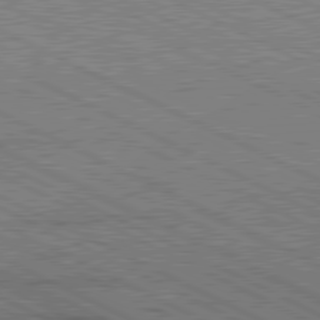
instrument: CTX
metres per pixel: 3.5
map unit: lApd
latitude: 80.4223
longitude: -88.8002
